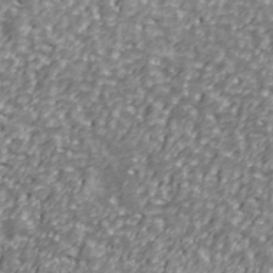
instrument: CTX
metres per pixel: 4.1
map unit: Ave
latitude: 40.8946
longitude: -112.4979
